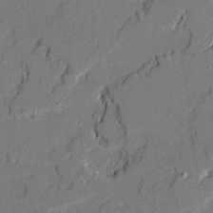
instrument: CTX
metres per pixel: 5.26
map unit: Ave
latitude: 19.3859
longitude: -128.1011
